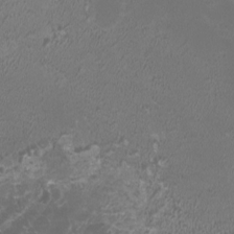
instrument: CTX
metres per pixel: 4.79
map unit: HNhu
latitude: 3.1781
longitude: -1.5938
